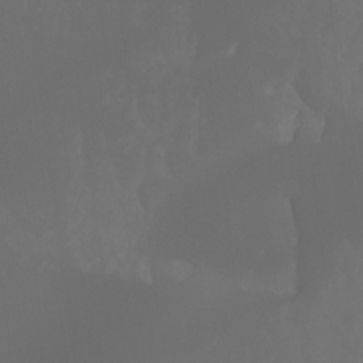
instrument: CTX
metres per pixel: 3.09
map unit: Nhu
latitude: -13.5210
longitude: -70.8758
